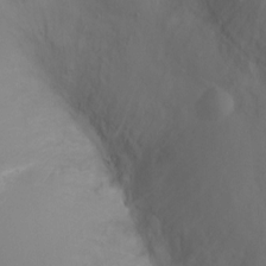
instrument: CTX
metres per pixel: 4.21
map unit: Ht
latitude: -0.6330
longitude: -33.7639
